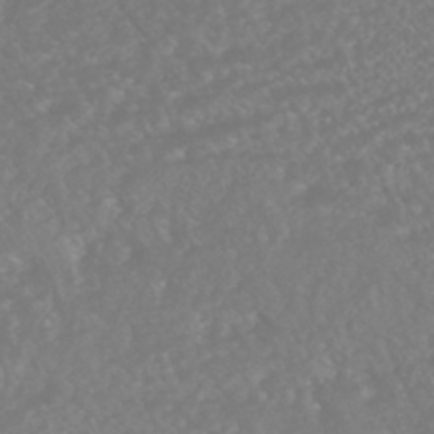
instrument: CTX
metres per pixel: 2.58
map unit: HNhu
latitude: -45.5588
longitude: 97.1809
